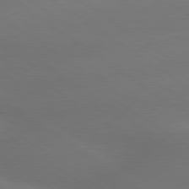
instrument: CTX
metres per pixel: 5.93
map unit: lApd
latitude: 79.7261
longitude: -151.5938
